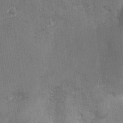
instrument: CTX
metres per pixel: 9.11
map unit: Ave
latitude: -7.0864
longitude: -120.2145
